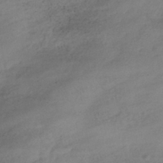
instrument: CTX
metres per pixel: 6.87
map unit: HNhu
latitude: -40.5951
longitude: 99.0864
